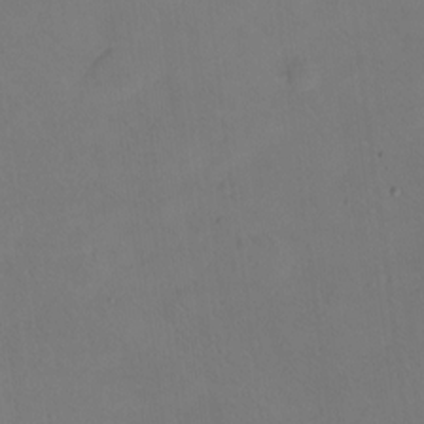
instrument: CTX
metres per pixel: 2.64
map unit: eHh
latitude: -8.8786
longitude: -67.4237
